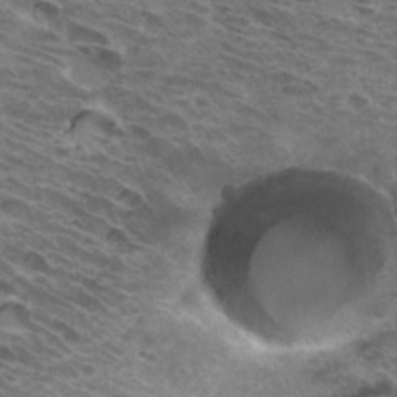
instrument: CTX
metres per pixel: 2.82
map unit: Hto
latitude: 32.6113
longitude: -44.5734
